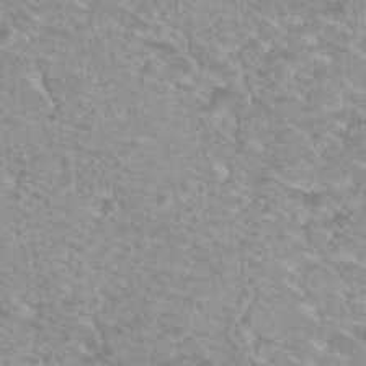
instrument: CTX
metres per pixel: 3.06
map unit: Hto
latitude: 21.3104
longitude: -38.2145
